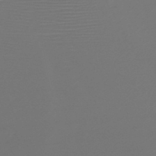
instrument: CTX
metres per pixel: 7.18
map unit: HNb
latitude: -47.9745
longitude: -43.7450
